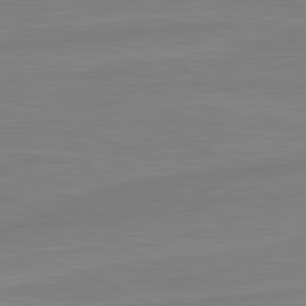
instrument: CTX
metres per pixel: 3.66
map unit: lApd
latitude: 81.7639
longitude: -172.7624
